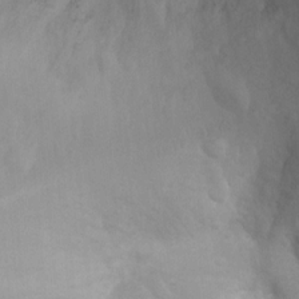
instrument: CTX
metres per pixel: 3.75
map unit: Ht
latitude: 2.9702
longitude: -26.1956
